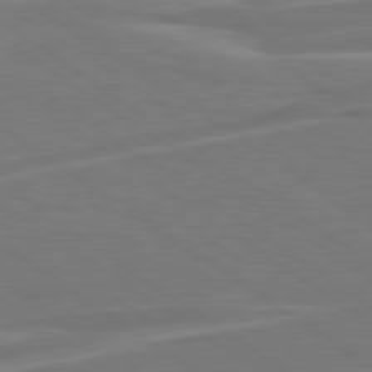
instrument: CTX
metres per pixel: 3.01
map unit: Hpe
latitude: 79.0459
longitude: -127.7450
